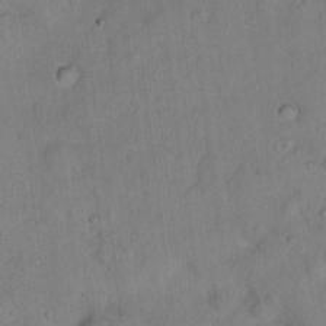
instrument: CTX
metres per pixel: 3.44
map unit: Hto
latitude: 15.4049
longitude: -40.1199
